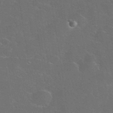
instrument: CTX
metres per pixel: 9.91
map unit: eHh
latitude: 37.9717
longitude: -65.5749
